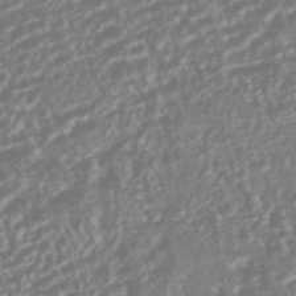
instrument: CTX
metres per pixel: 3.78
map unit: HNhu
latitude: -44.4062
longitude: 104.1983
